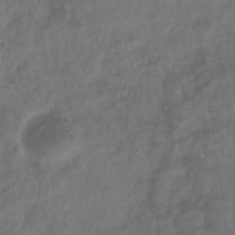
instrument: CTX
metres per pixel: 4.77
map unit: eHb
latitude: -35.1620
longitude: 81.0298
